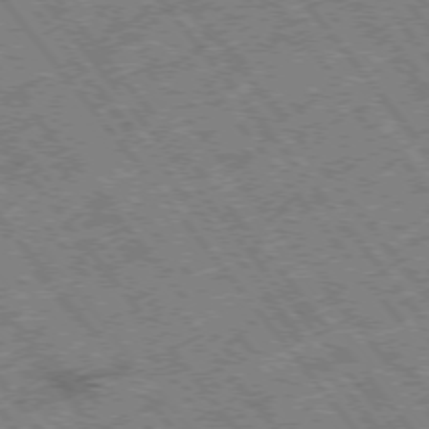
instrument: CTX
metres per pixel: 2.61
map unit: Hpe
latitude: -75.5211
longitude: -20.4979
